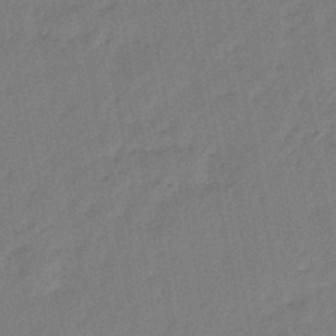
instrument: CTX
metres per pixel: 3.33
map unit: eHb
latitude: -47.0486
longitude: 80.7086
